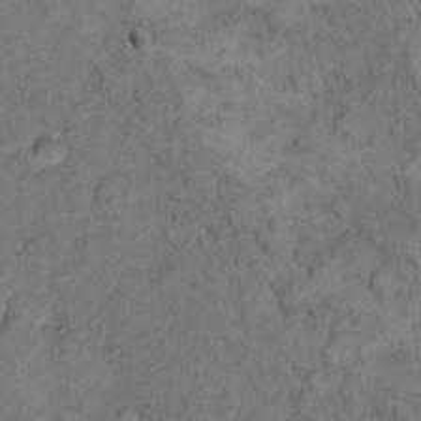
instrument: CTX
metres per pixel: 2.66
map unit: eHh
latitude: 11.6883
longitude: -63.4616
